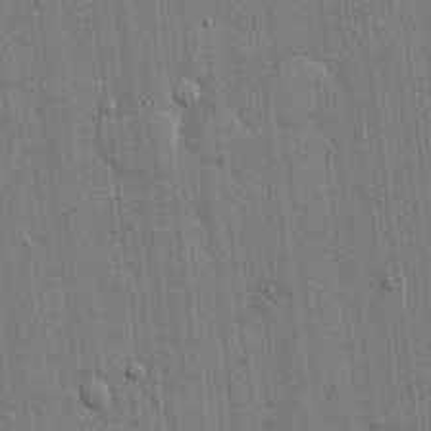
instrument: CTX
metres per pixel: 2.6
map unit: eHh
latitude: 14.9136
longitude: -68.7813
